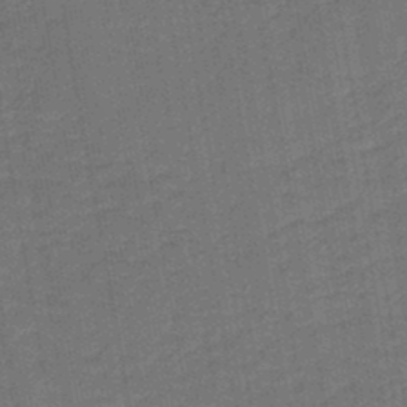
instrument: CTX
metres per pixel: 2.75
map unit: lHb
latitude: -43.3320
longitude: 63.1431
